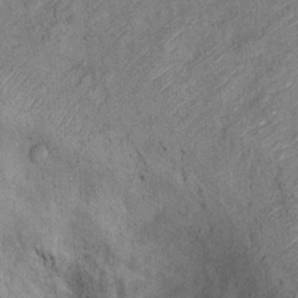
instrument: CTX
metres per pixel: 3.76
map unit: Ht
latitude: 8.9136
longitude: -37.9717
